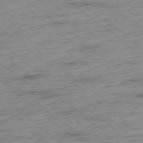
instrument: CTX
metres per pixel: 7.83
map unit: Hpe
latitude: -78.7463
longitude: 11.2376
